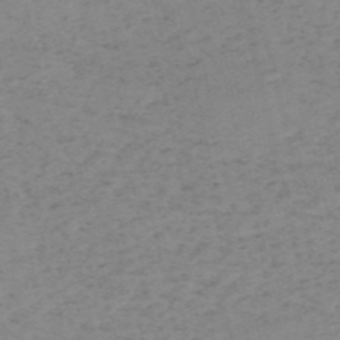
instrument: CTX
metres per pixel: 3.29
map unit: HNb
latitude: -54.4062
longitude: -42.1578
